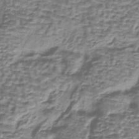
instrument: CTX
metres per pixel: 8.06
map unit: HNb
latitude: -35.5210
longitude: 57.7666
